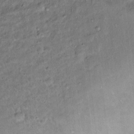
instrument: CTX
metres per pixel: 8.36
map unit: Ht
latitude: 13.3860
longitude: -40.6679
